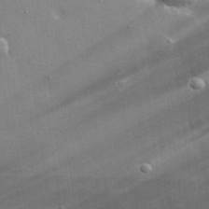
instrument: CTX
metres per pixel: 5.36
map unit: lHvf
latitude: 32.9325
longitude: -92.4601
